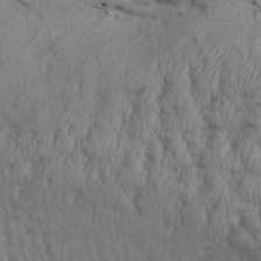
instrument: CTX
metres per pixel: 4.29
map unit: Aa
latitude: 32.7435
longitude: -135.2726
